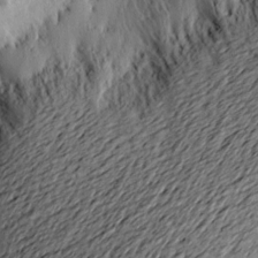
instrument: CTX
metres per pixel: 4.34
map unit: Nve
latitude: -8.8408
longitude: 173.3132
